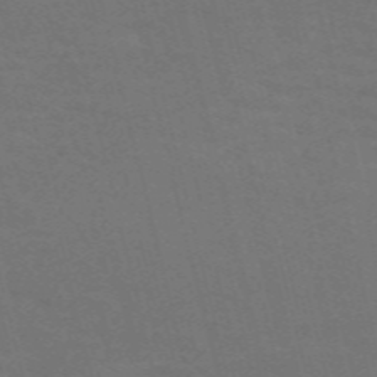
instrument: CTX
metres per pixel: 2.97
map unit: Nve
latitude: -59.4265
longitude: 63.3131
